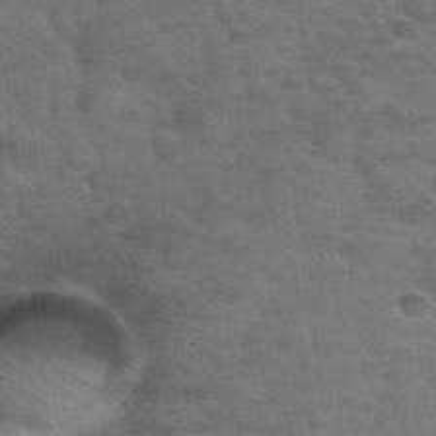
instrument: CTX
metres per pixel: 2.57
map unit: Nhu
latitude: 31.7261
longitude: -50.1766
